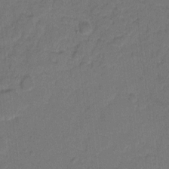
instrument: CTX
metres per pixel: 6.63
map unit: eHh
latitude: 7.4804
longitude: -63.2537
